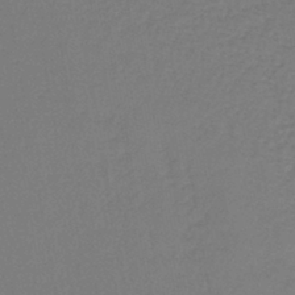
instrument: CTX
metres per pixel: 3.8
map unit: lHb
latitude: -42.7652
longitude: 61.9367
